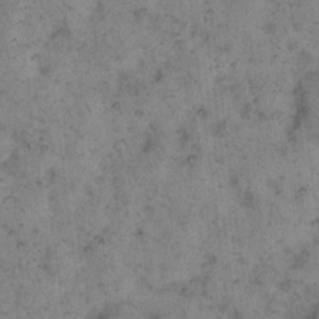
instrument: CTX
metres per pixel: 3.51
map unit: eHh
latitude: 15.2537
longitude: -64.4412
